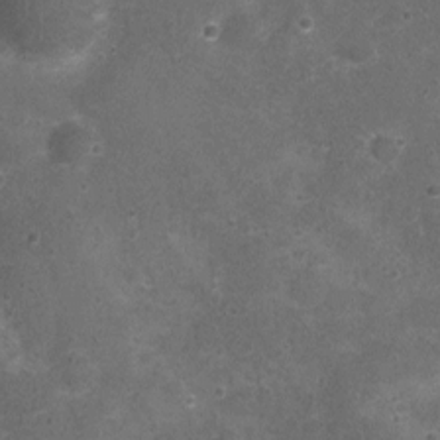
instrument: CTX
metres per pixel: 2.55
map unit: Nhu
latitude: 3.3859
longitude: -17.3103
